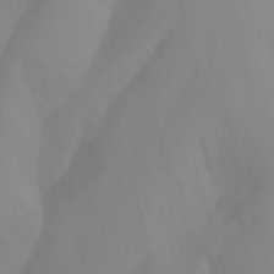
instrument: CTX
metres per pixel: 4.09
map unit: Nhu
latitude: -14.1039
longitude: -56.1199
